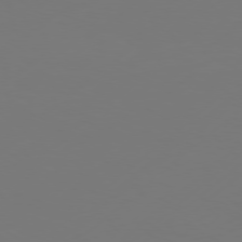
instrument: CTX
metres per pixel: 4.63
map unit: Hpe
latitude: 76.2900
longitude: -130.6491
